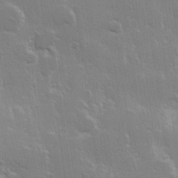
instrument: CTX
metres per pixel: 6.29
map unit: Hve
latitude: 23.2726
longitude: 147.1431
